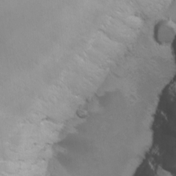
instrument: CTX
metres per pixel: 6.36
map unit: Ave
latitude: -11.2943
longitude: -121.2348
